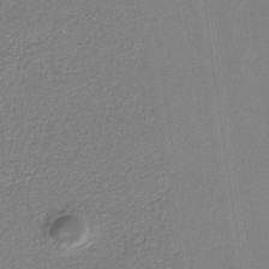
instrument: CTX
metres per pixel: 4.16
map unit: eAb
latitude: -38.0094
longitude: 51.7289
